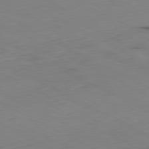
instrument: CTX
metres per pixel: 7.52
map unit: Ap
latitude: -80.9731
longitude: -70.4979
